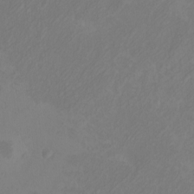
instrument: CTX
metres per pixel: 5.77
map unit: eHh
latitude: -3.1998
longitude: -74.5357
